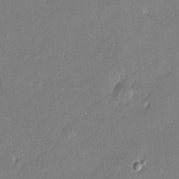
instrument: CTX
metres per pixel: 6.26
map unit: Htu
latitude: -6.8219
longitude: 176.5007
